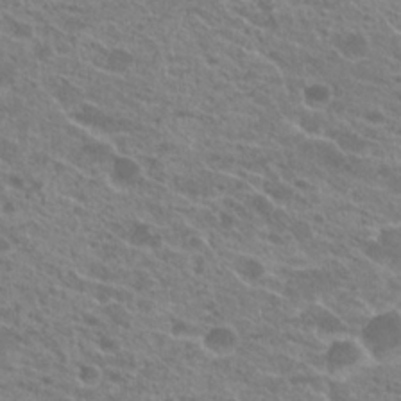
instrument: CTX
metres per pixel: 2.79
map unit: Hto
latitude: 22.0444
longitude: -38.8758
